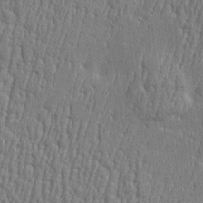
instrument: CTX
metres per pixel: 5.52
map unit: Htu
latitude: -5.7666
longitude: 175.7666
